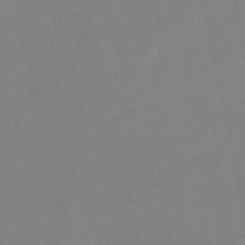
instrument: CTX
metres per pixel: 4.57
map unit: lHb
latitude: -49.7100
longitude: 80.7652
